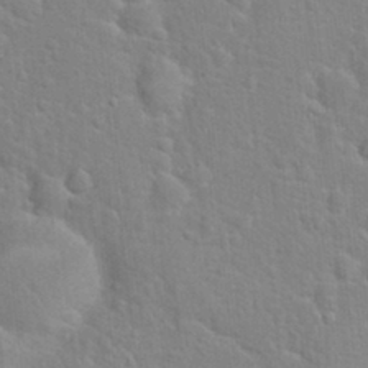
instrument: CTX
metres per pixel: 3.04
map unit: Hto
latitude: 21.7072
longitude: -47.3482
